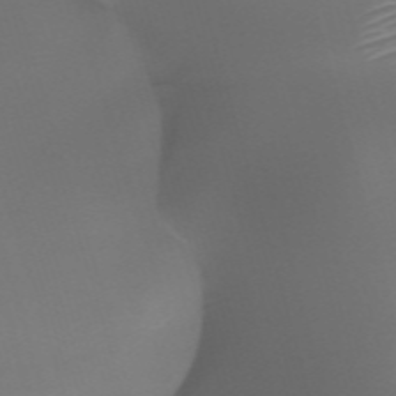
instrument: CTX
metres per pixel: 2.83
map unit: HNhu
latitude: -47.3509
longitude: 30.4440
